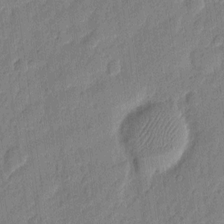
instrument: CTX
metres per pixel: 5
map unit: eHh
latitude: 7.2915
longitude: -74.1956
